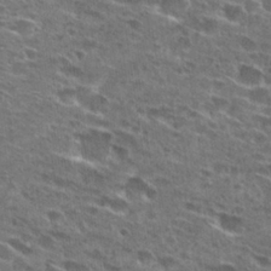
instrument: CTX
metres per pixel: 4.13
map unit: Hto
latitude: 27.5371
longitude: -45.9528
